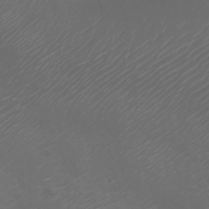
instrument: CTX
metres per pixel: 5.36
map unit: Nve
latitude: -20.4629
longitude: 106.2362
